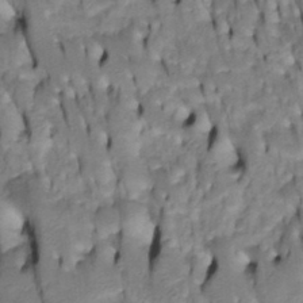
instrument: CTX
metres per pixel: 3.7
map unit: Htu
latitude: -4.5951
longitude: 150.5951
